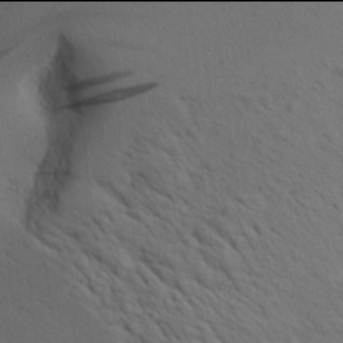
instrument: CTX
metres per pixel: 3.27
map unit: Aa
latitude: 21.9906
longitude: -141.7449
